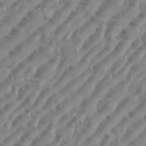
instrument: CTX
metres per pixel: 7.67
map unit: eHh
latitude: 36.4601
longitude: -134.4790
